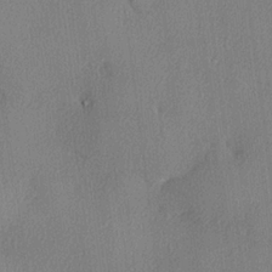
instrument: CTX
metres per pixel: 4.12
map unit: lHvf
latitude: 22.7435
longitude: 140.5574
